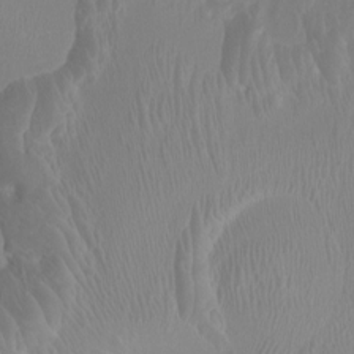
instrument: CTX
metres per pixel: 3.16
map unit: Ht
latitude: -1.6344
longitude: -17.8394
